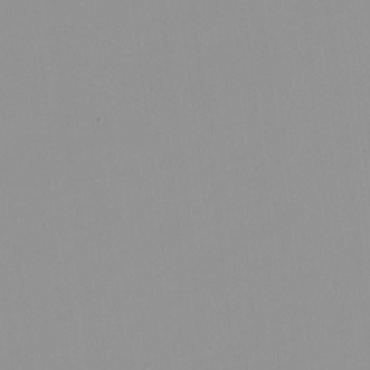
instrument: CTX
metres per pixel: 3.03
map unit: HNhu
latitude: -0.3307
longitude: -5.6127
